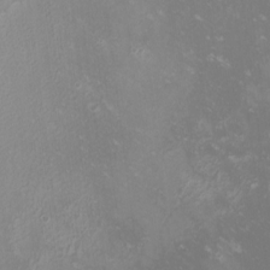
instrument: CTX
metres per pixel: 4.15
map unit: Nhu
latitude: -0.4440
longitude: -78.5924
